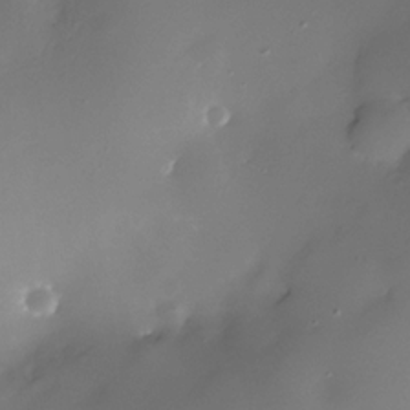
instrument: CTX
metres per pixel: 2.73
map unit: Nhe
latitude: -32.6519
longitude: -118.0255
